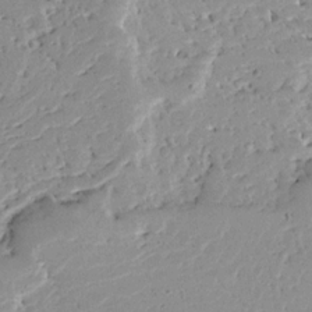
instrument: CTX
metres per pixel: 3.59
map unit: Ave
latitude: 13.2537
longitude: -138.6113
